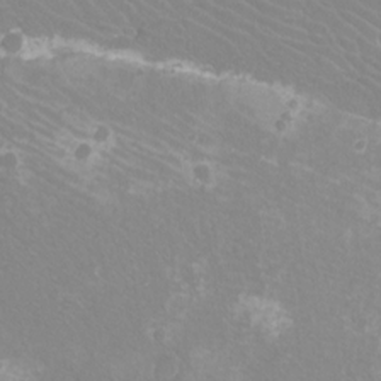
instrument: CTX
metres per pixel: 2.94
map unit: Htu
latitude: -12.2929
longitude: -72.5546
